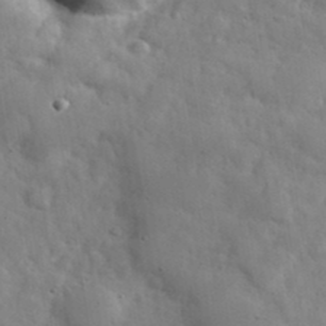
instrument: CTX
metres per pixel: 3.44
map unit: eHh
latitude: 37.4993
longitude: -67.4048
